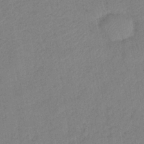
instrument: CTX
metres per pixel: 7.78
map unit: HNb
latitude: -34.4062
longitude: 63.7099
